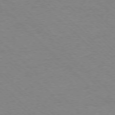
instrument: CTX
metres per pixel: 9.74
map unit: Ap
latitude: -77.5588
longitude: -86.5546
